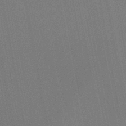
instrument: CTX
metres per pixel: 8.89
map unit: eHb
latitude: -45.0675
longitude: 87.2376
